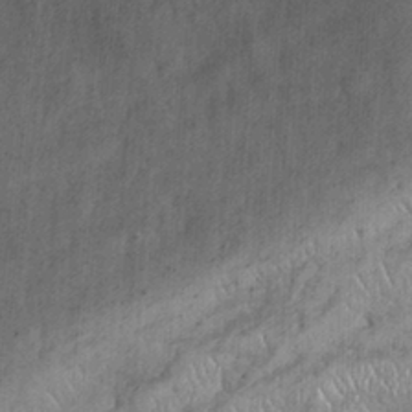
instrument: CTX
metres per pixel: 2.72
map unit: eHh
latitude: 25.2537
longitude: -65.0647
